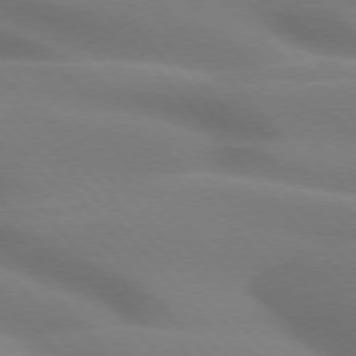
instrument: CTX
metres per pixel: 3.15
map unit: lApd
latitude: 74.8947
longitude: -60.5923
